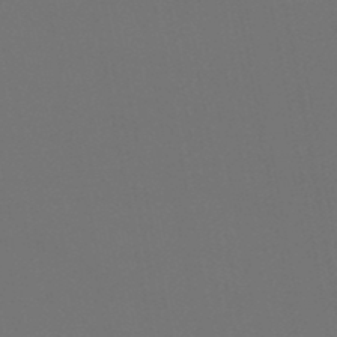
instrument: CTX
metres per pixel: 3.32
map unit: lHb
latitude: -46.8786
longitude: 68.5384
